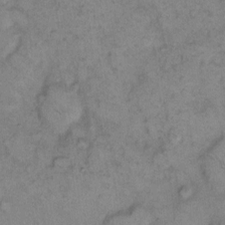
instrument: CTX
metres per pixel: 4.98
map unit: eHh
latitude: 9.6883
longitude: -62.0633
